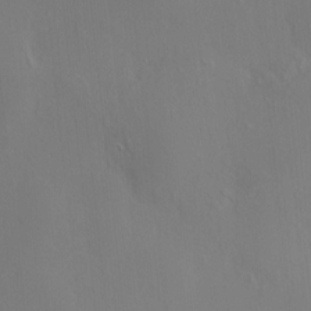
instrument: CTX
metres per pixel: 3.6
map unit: HNhu
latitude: 7.8772
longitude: 11.4832
